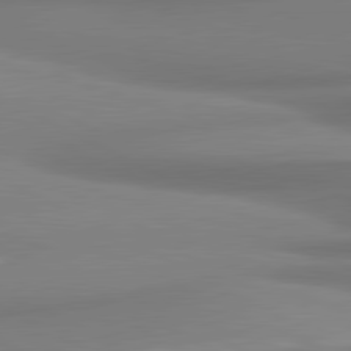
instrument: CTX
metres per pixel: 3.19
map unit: lApd
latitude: 81.2726
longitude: 177.7289
